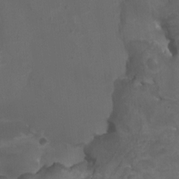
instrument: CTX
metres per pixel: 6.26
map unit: HNhu
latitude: 5.3482
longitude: 8.3495
